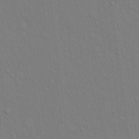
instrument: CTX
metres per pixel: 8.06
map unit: eHh
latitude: 16.5735
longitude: -62.6113
